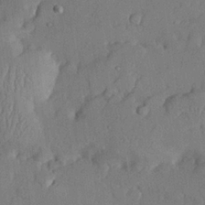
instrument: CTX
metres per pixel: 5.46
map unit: lHvf
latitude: 21.4994
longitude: 145.5210
